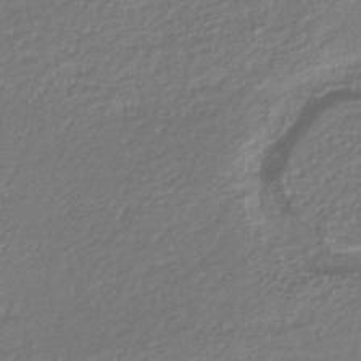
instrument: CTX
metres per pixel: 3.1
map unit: lHb
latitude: -43.6343
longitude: 68.9730
